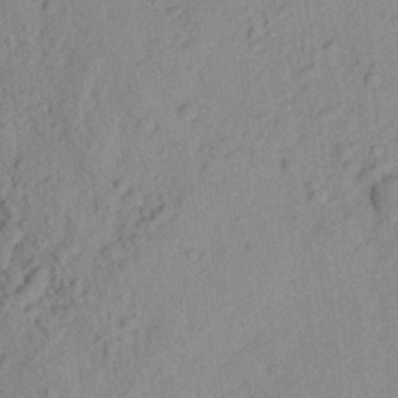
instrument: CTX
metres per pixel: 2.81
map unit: Aa
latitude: 22.8002
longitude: -147.9906
